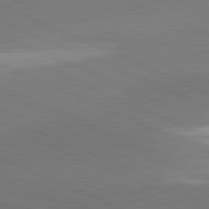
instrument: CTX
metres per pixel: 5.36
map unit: lApd
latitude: 81.7639
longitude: -155.2348
